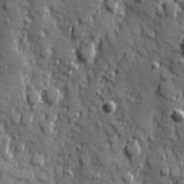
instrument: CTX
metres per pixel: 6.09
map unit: Hve
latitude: 25.1970
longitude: 146.8597
